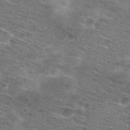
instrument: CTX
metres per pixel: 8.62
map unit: Nhu
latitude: 28.5357
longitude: -48.1956
